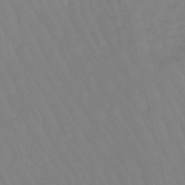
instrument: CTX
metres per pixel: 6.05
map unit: lHb
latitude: -49.3510
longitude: 76.5007
